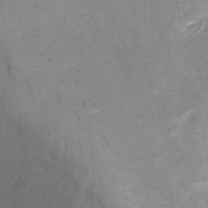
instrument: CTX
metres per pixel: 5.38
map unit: Nhu
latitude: -17.0487
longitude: -48.6302
